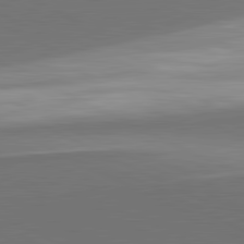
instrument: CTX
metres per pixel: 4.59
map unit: lApd
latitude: 81.6505
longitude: 155.0865
